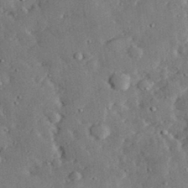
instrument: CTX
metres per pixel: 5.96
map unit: lHvf
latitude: 32.4601
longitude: -83.4048
